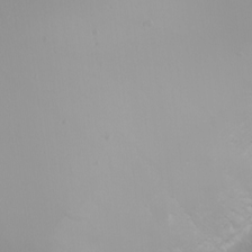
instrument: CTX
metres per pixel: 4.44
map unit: eHh
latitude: -6.2172
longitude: -88.7813
